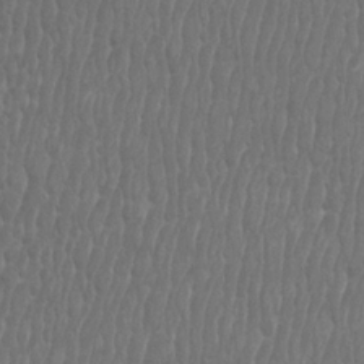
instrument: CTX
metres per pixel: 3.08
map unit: Htu
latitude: -9.2376
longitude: -76.0633
